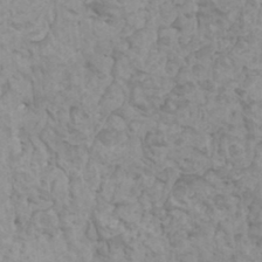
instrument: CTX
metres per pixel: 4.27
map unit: HNhu
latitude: 6.3656
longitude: -1.8205
